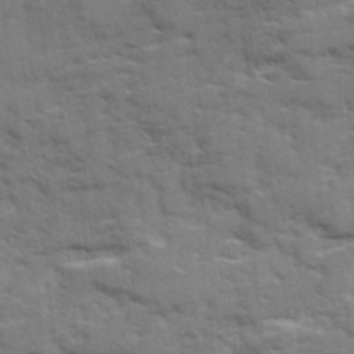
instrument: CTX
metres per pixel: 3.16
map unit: Ave
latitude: 20.4223
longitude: -129.9528
